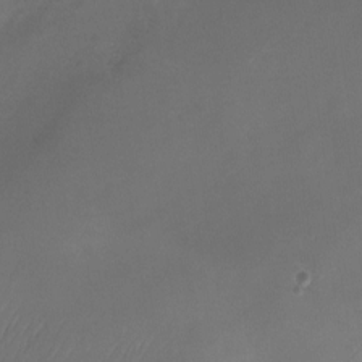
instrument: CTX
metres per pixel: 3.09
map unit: Nhu
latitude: -23.9745
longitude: -70.2900
